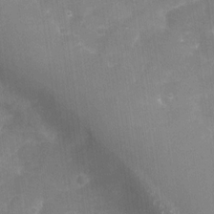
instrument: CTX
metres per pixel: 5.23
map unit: Nhu
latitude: -28.0094
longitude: -59.3671
